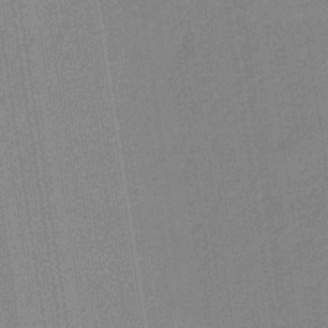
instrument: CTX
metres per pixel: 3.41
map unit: lHb
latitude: -34.7463
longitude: 65.6155
